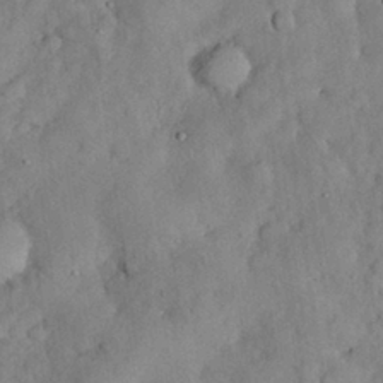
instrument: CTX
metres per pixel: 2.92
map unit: Nhu
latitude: 28.4412
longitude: -69.1214
